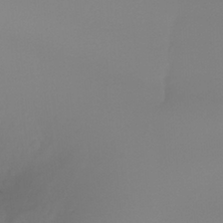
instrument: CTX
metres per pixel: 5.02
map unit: Ht
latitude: -16.1984
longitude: -50.6301
